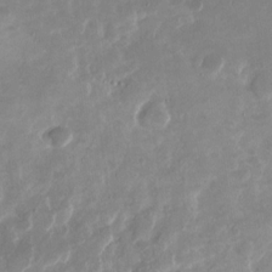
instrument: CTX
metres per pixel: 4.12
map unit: Nhu
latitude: -28.6707
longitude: -70.3467
